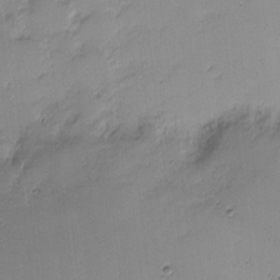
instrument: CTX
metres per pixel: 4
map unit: eHh
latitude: -1.1432
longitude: -86.0633
